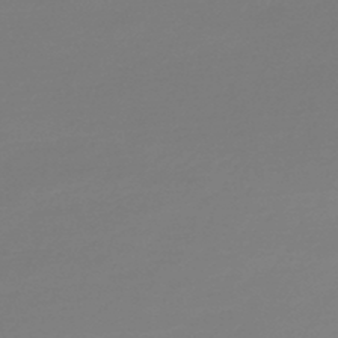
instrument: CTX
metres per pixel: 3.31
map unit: lHb
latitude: -45.6155
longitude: 59.5588
